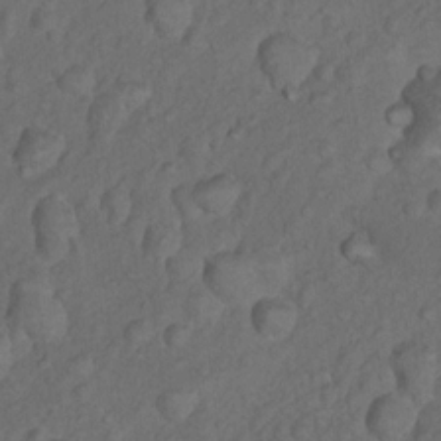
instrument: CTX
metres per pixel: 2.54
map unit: Nhu
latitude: 10.7057
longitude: -26.6491
